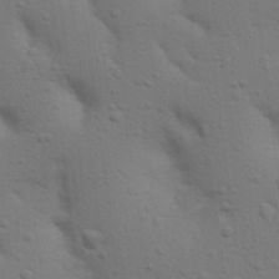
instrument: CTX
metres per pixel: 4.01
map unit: Nhu
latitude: 22.8947
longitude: -73.0270
